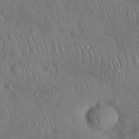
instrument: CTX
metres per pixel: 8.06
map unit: Nhu
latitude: 27.5938
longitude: -69.1025
